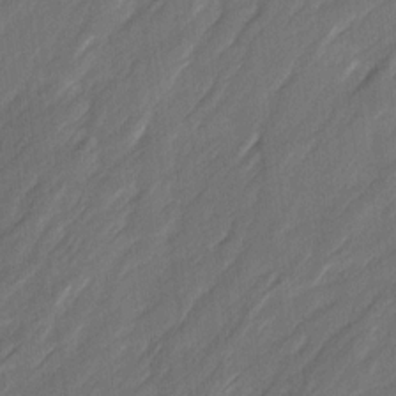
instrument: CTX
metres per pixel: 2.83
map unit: Ave
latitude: 16.2712
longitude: -136.1200
